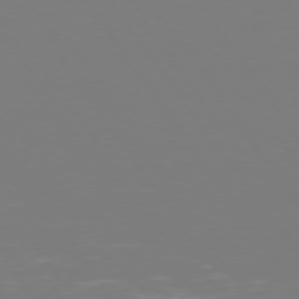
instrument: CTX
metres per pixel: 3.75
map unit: Hpe
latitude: 73.9717
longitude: -123.4237
